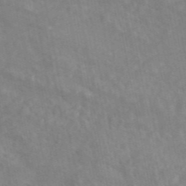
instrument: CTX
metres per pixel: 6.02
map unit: ANa
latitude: 46.6302
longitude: 27.1242
